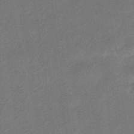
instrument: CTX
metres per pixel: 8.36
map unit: HNhu
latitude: -43.5210
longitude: 90.6708
